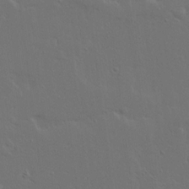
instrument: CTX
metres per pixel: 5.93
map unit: Ave
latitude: 15.4805
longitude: -139.5749
